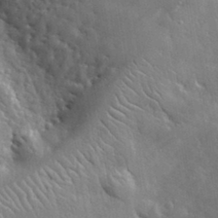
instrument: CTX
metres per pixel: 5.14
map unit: lHvf
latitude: 33.4049
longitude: -86.7813
